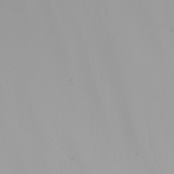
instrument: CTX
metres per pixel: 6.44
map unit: Nhu
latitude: -7.9367
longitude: -95.3860
